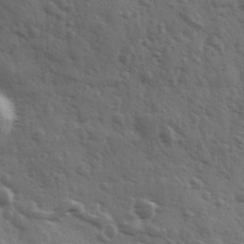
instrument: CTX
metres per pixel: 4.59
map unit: Ave
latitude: 11.5182
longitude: -103.3670
